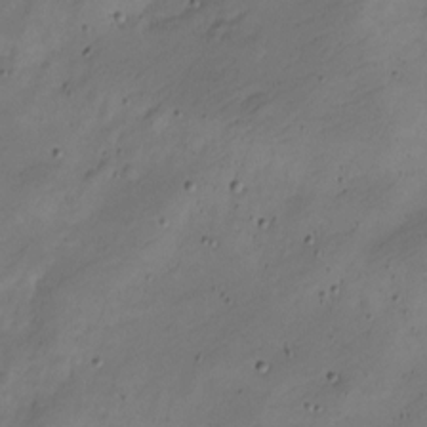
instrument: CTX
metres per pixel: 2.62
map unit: Nve
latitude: -24.8786
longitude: 106.4062
